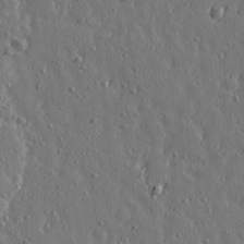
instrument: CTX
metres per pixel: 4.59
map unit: Ave
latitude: 15.4805
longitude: -105.5938
